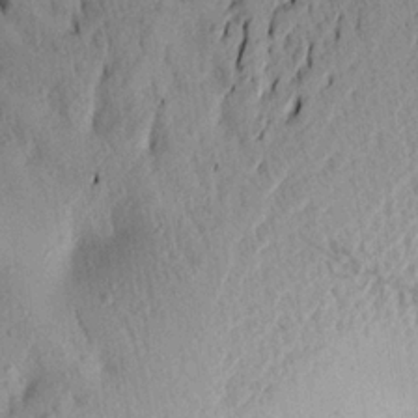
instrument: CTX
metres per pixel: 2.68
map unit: Aa
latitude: 20.9136
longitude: -148.0444
